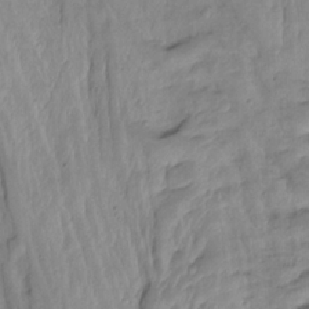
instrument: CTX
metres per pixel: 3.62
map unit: Nhu
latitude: -8.5574
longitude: -44.4790
